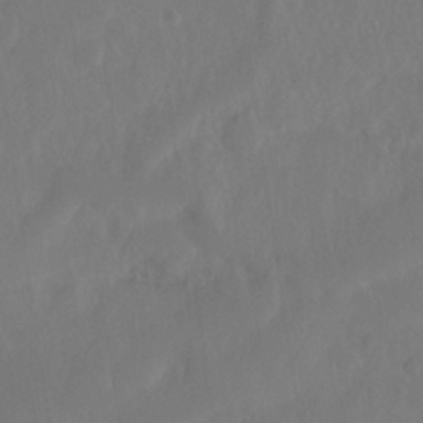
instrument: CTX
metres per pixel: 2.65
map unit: Nhe
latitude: -36.7463
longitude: -177.9150
